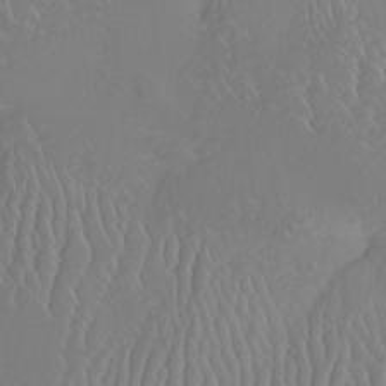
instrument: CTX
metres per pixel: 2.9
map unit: Nhu
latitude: -5.5399
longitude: -94.8569
